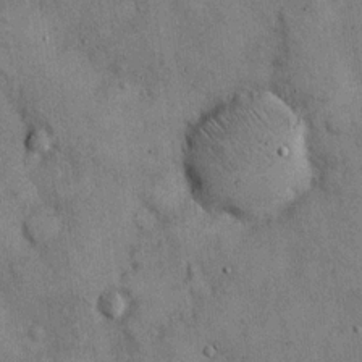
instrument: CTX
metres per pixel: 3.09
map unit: Hto
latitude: 13.4616
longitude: -60.3278
